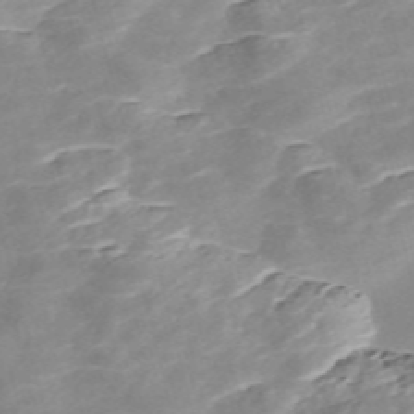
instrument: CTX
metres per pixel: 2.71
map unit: Nve
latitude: -57.3321
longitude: 59.1431
